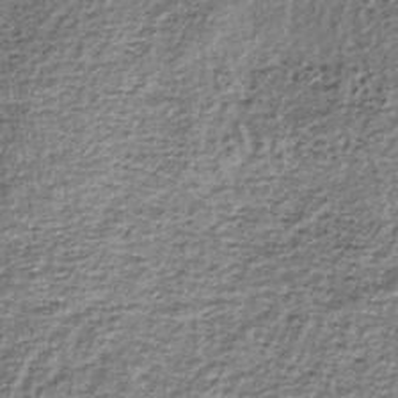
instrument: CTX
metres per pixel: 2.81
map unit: lHb
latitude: -37.5588
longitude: 65.3321
